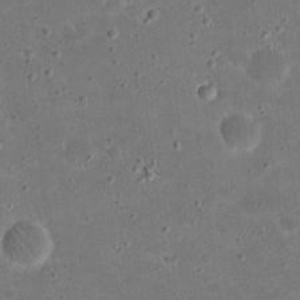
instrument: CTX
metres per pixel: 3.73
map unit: eHh
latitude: 21.3860
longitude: -65.8205
